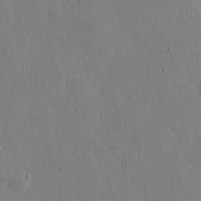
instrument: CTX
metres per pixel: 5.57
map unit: eHh
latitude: 17.6127
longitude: -70.2522
